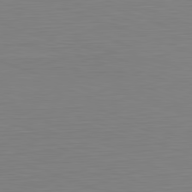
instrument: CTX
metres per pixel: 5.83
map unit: Hpe
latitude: -82.2739
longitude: 9.9367
